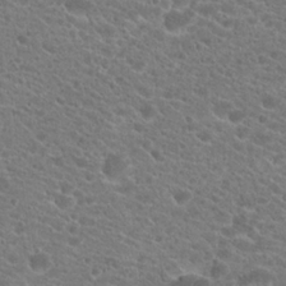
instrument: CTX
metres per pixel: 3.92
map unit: Hto
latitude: 20.6302
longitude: -38.4790
